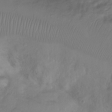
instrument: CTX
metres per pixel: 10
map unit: Ht
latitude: -2.6518
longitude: -28.9702
